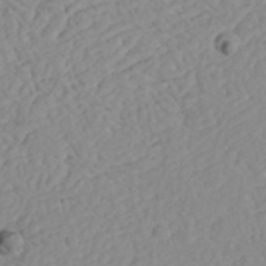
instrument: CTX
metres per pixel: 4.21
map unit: Aa
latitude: 24.3845
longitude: -131.6505
